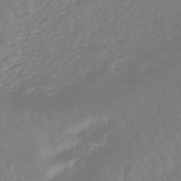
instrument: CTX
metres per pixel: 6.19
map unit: eHb
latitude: -45.9556
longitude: 79.5966
